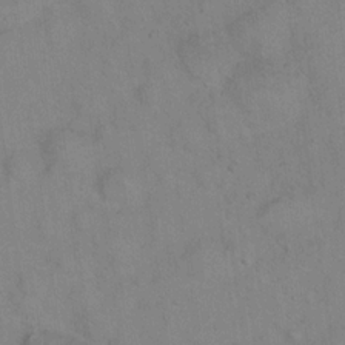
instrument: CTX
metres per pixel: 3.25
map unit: Hto
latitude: 15.8773
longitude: -40.4412
